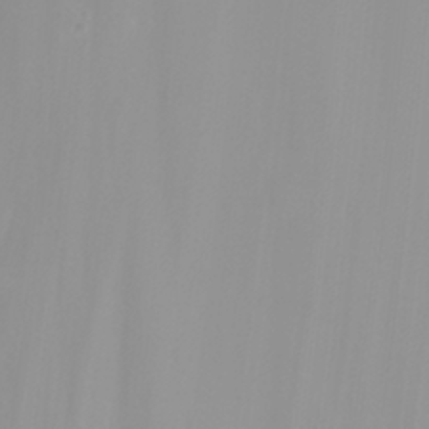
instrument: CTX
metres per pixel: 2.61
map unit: Nhu
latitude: -5.4832
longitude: -76.9891
